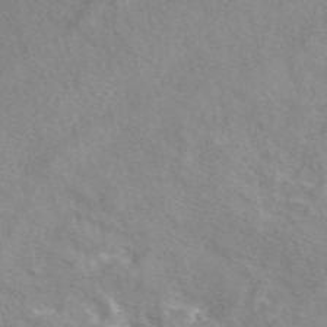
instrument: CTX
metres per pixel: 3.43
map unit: eAb
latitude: 48.4601
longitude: 113.4455
